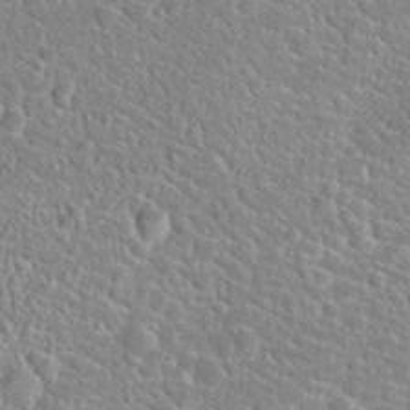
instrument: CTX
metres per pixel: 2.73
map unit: Hto
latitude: 24.3467
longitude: -49.3104
